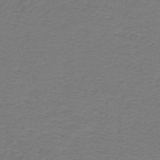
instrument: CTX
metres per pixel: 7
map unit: lHb
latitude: -42.3306
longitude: 53.8422
